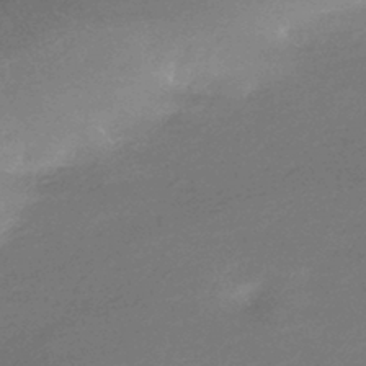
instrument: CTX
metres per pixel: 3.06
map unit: HNhu
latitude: -43.5021
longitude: 93.3699
